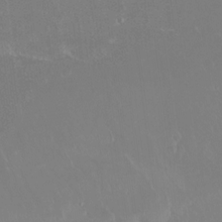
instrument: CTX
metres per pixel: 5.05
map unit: Ht
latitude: -15.1620
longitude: -53.9339
